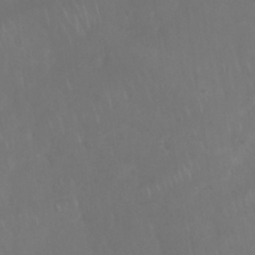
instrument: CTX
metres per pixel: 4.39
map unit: Nhu
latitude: 27.8395
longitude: -65.0269
